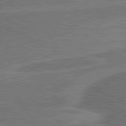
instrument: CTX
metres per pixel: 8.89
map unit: lApd
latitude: 81.1403
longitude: 140.7274
